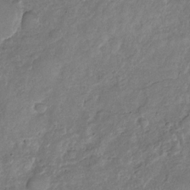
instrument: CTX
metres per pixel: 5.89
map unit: Nhu
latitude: -31.1998
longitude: -60.5923
